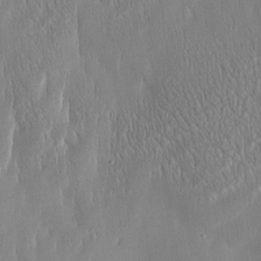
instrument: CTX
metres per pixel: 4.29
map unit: Htu
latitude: -4.8408
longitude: 174.4251
